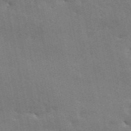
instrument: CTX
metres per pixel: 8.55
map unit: ANa
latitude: 50.2522
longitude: -82.1766
